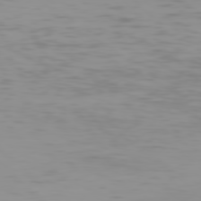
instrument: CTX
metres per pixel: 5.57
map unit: Hpe
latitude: 76.8947
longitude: -164.6113
